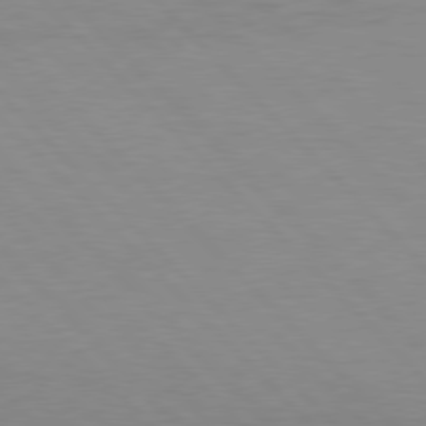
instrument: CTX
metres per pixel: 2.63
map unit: Hpe
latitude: 77.5938
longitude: -163.6127
